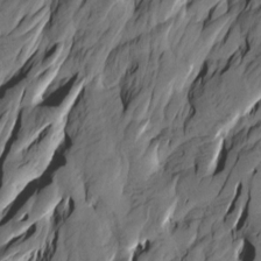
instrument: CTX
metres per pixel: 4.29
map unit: Htu
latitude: -3.9556
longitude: -175.8206
